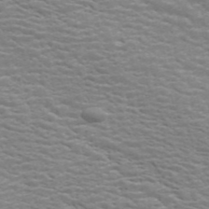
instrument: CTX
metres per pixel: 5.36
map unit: ANa
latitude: 44.9513
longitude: 29.1431
